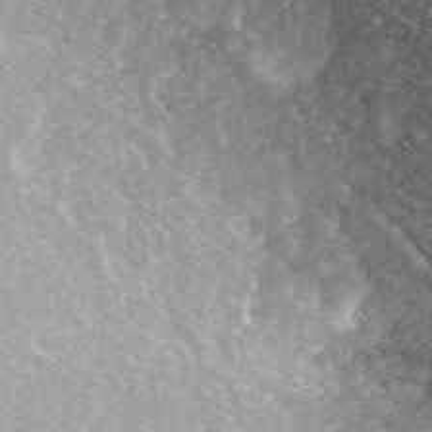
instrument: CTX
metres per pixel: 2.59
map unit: ANa
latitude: 43.9906
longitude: 24.7463
